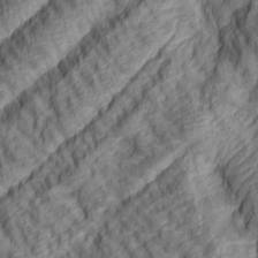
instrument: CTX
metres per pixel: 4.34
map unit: lAa
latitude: 5.2348
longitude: -116.2523
